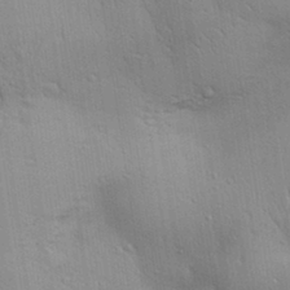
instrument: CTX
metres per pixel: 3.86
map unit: Aa
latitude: 31.4994
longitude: -144.8380
